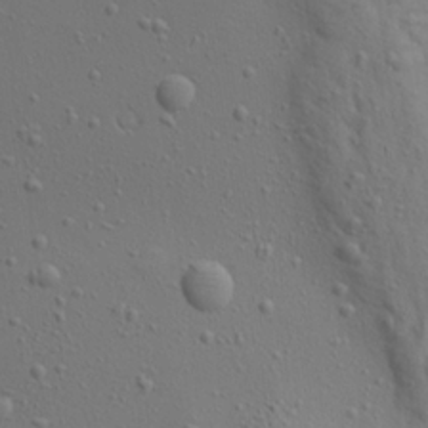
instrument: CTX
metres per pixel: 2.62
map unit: Aa
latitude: 21.8206
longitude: -142.3656
